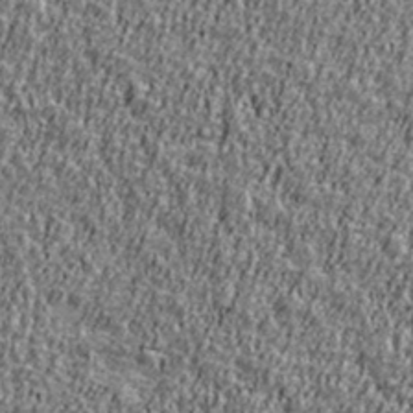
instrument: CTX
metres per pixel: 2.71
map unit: Ave
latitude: 41.6315
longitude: -112.0633
